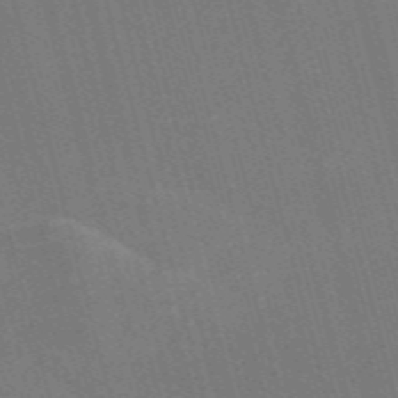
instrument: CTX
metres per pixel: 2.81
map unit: Nve
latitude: -58.2739
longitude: 62.6140
